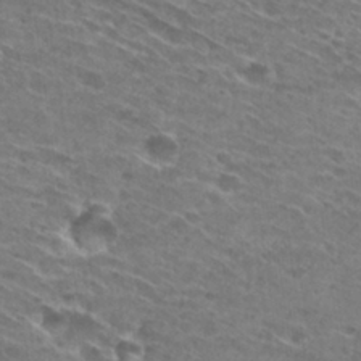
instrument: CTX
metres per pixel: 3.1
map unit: Hto
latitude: 29.8772
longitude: -45.9528
